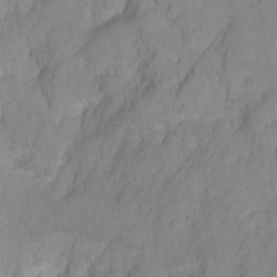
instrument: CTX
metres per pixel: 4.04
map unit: Hto
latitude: 5.4804
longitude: -31.7072
